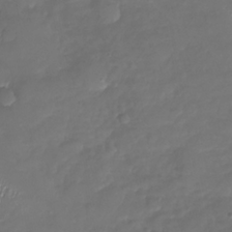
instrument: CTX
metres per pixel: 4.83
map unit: Nhu
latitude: -26.4440
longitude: -58.3656
